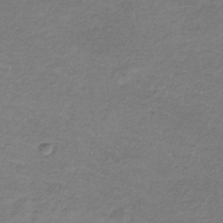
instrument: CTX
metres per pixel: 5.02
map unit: lHb
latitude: -36.0283
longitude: 71.5777
